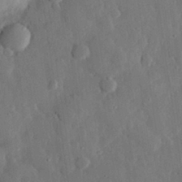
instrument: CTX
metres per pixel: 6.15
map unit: eHh
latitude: 29.0080
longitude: -80.0255
